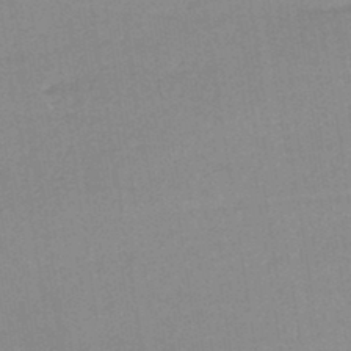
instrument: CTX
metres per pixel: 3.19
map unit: HNhu
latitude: -44.8597
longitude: 90.7841
